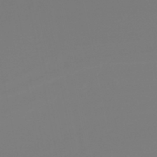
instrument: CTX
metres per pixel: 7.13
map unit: HNb
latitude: -45.6911
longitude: 55.1242
